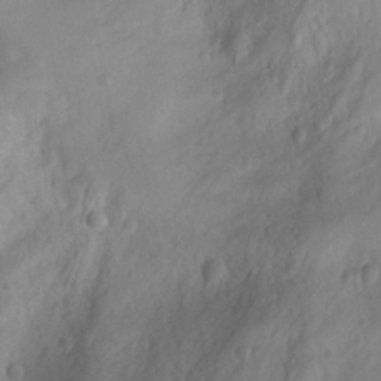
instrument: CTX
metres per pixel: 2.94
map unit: Aa
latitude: -3.5588
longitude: -71.3481
